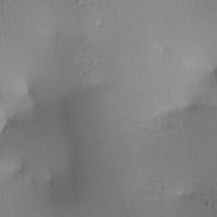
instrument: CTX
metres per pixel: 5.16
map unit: lAa
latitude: 3.6505
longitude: -116.1200
